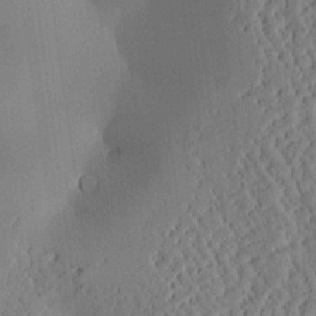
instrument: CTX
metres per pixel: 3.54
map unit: Aa
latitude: 24.4978
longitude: -133.2915
